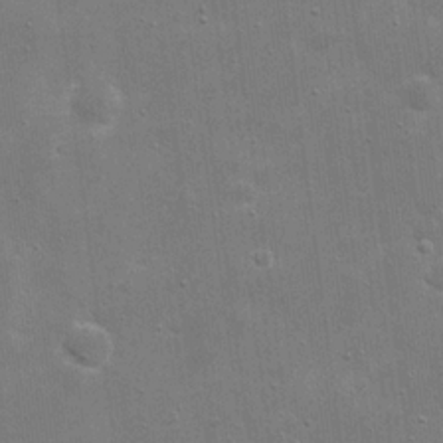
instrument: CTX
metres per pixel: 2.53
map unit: eHh
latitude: 20.9325
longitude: -66.8569
